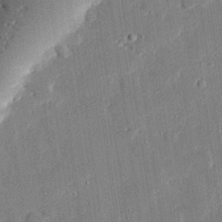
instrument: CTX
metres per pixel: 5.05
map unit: eHh
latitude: 27.6505
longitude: -81.9528
